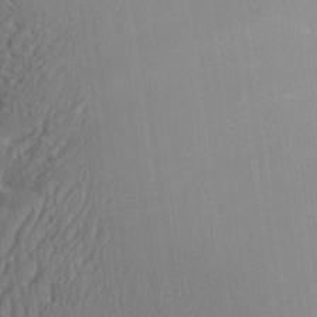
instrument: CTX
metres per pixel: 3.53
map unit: Aa
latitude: 26.2523
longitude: -134.3278
